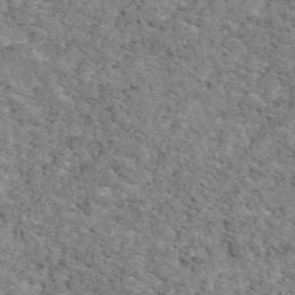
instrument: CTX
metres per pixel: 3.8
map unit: eAb
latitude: 48.6113
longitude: 116.0283
